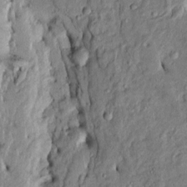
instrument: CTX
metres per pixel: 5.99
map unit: Htu
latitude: -5.3320
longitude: 156.3495
